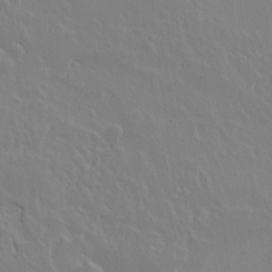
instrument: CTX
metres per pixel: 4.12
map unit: lAvf
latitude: 14.6113
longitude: -126.1767
